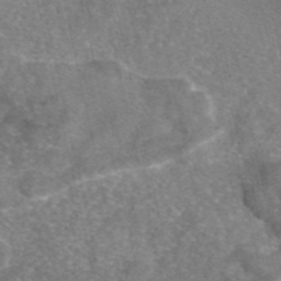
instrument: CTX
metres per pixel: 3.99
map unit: eAb
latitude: 46.3468
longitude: 105.0108
